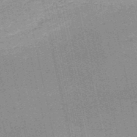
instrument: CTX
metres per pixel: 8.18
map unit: HNb
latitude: -51.2187
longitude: -51.5560
